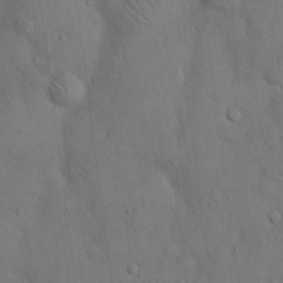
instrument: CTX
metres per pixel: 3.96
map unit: Hto
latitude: 14.8569
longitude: -59.7450
